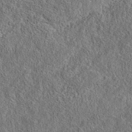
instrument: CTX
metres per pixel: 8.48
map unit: eAb
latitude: 36.0255
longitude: 113.9178
